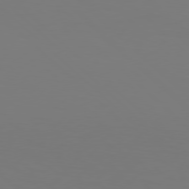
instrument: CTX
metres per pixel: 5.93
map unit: Hpe
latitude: 77.1970
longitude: -132.9703
